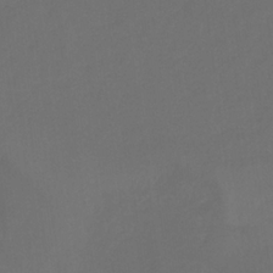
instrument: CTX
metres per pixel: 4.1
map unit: lHb
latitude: -31.3887
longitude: 64.0661
